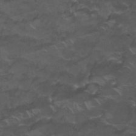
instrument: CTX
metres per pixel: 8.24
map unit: Nhu
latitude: 26.2523
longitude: -53.3671
